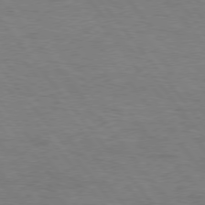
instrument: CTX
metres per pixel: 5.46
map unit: Hpe
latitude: 75.7639
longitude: -151.2348
